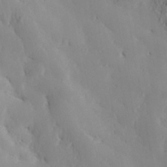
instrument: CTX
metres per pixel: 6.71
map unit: Hve
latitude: 32.8002
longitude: 149.1809
